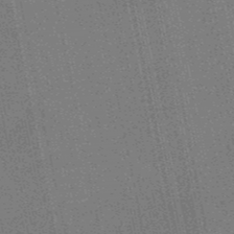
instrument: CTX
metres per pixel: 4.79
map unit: lHb
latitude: -49.5777
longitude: 74.0472
